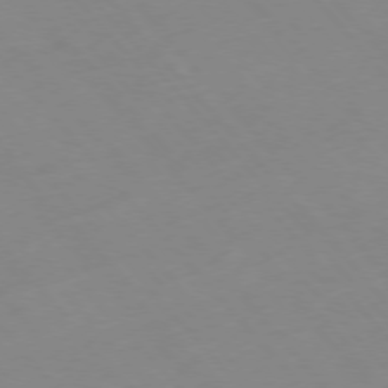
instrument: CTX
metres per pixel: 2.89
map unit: Hpe
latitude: -76.6518
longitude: -19.9339
